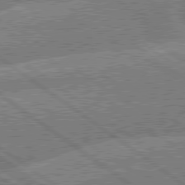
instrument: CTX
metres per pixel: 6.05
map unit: lApd
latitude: 79.7828
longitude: -160.3845
